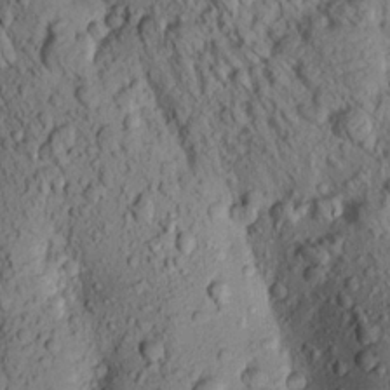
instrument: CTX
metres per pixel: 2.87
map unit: Aa
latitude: 19.0836
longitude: -148.7246
